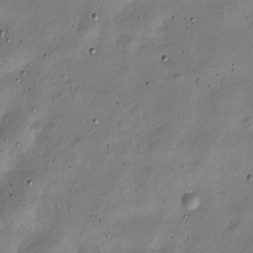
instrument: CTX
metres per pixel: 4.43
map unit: Nve
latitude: -24.6707
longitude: 107.0676
